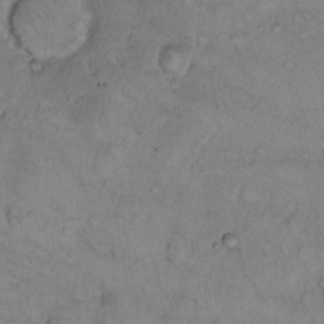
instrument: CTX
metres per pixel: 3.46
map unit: Hto
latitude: 10.5357
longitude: -58.0822
